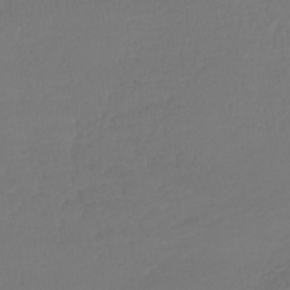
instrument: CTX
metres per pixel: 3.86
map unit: lHb
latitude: -41.8800
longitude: 68.4062
